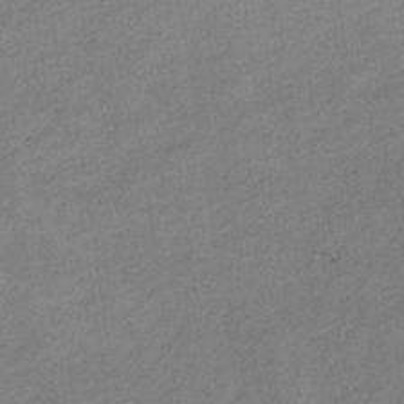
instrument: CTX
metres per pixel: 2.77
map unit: lHb
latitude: -34.6707
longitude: 70.9542
